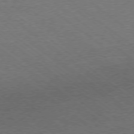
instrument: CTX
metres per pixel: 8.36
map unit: Ap
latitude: -78.5384
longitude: -100.1389
